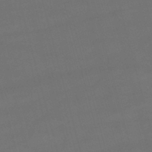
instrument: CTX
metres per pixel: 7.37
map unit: lHb
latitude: -47.6722
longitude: 63.3887
